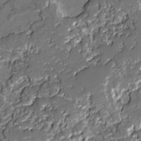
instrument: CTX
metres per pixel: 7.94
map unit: lAvf
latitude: -0.8786
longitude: -108.7813
